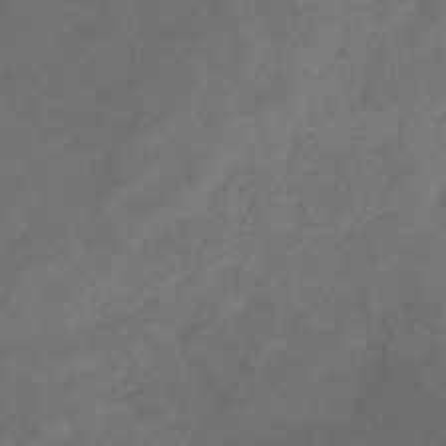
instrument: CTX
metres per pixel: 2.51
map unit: eHb
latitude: -32.3873
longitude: 72.2739
